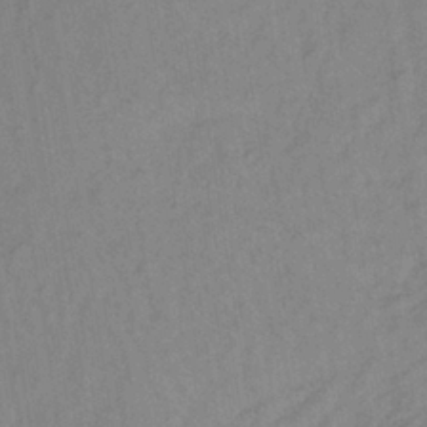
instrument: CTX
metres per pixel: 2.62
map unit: lHb
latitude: -36.2550
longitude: 70.9164
